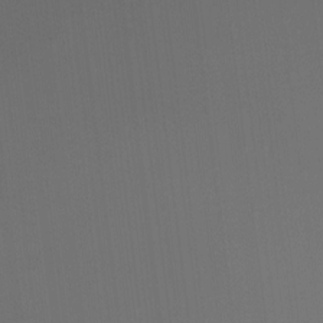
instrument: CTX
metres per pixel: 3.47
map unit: eHh
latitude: -4.6707
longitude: 19.6533
